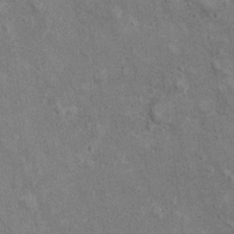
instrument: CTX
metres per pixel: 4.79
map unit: Hto
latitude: 10.2334
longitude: -37.0647
